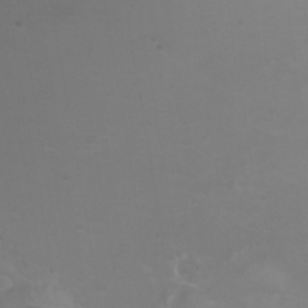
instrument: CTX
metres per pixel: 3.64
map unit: Htu
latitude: -8.3306
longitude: -64.5357
